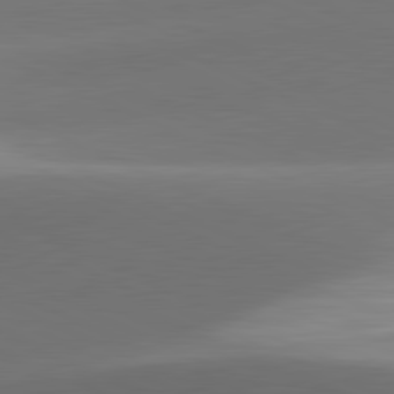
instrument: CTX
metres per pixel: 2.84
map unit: lApd
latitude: 81.3671
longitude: 130.5951
